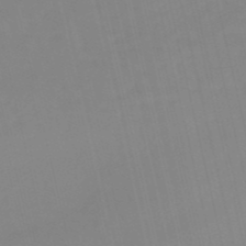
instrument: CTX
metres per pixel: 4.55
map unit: lHb
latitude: -48.6519
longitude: 76.2928
